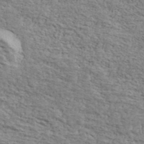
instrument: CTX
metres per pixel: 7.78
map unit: Ave
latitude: 41.4048
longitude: -110.1389
